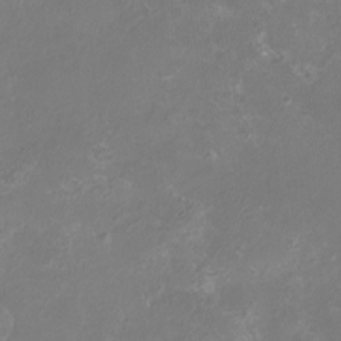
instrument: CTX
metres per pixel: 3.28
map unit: eHh
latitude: -6.7085
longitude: -77.7638
